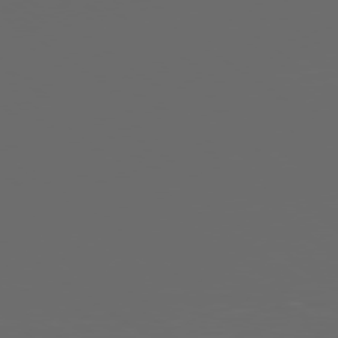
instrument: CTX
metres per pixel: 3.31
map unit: Ap
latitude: -79.6910
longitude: -59.4993
